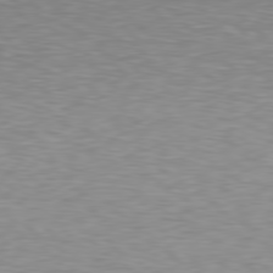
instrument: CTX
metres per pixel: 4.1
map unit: Hpe
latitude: 78.4979
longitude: -166.7813
